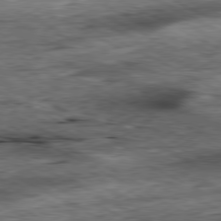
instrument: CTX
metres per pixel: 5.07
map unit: Ap
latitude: -80.9353
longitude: -88.9325
